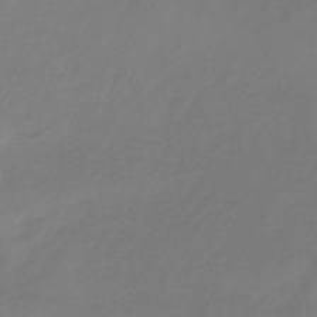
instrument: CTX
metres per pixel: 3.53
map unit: HNb
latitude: -33.4266
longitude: 61.0298
